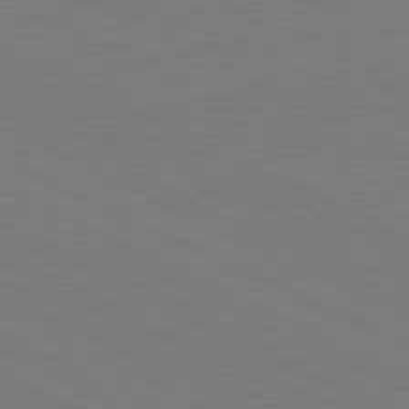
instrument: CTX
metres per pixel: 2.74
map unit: lApd
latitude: 81.4426
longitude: 150.3117
